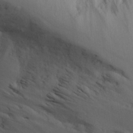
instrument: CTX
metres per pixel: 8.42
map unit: Aa
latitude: 25.0647
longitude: -131.9906
